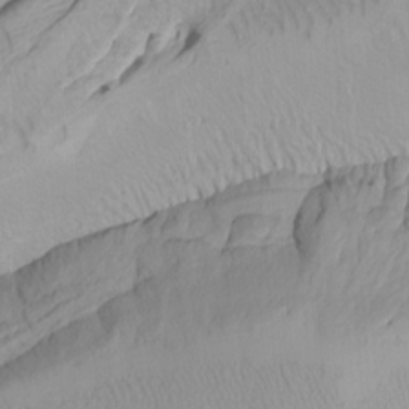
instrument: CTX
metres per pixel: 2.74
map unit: Htu
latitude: -7.8233
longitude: -66.1577
